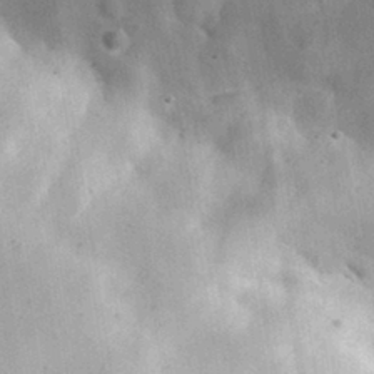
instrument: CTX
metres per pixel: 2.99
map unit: eHh
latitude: 31.1404
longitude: -72.8569
